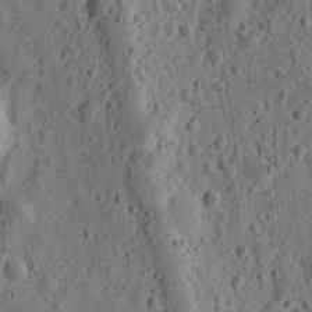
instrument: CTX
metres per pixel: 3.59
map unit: eHh
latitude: 11.7072
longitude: -73.9906
